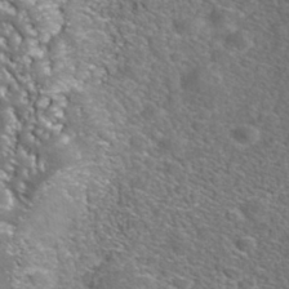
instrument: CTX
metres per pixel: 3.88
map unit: Nhe
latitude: -41.0297
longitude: -100.1767
